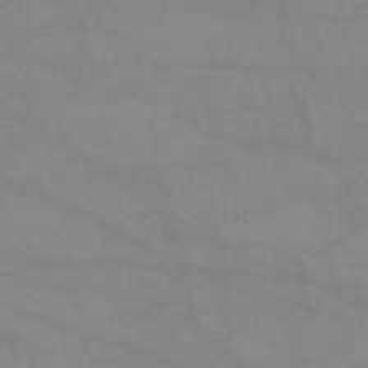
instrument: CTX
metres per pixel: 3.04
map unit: HNb
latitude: -51.6155
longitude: -41.7638
